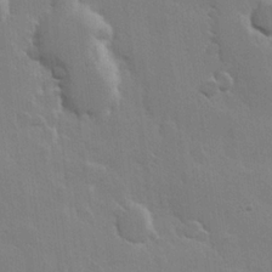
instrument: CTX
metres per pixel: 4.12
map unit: Hve
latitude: 22.7435
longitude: 148.6708
